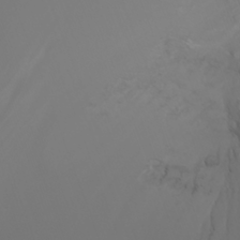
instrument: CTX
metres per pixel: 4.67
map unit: Nhu
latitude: -7.8422
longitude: -81.5560
